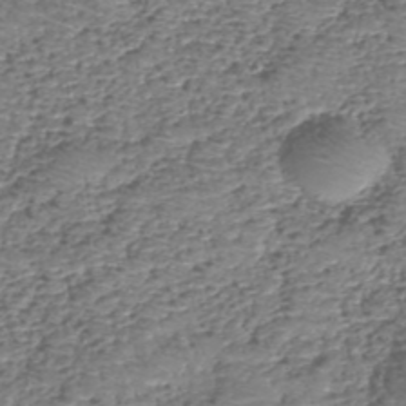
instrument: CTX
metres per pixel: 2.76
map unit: eHh
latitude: -40.1606
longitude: -29.1025
